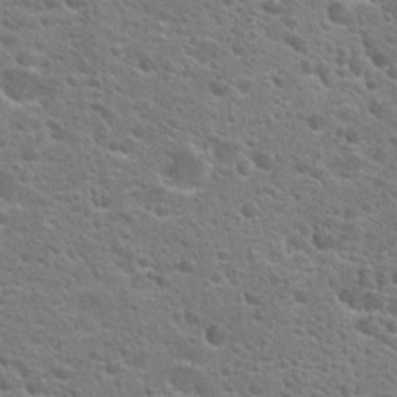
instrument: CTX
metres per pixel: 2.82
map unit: Hto
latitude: 23.9528
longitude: -47.0837
